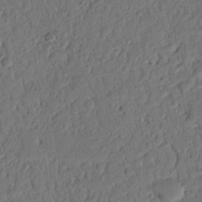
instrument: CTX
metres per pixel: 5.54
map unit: Nhu
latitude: 20.9136
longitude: -77.3103
